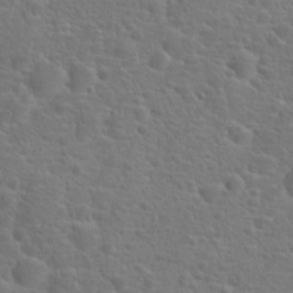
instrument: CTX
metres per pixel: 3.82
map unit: Hto
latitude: 18.3089
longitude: -41.9150
